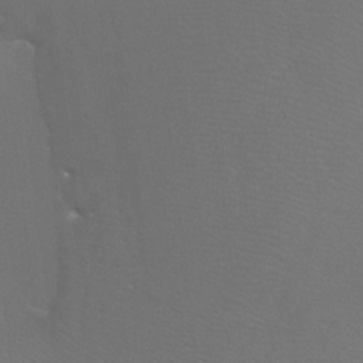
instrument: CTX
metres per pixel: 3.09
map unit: Htu
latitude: -7.2187
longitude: -33.1025
